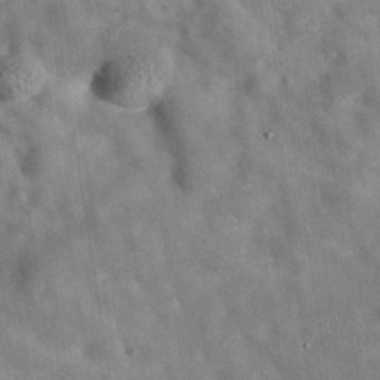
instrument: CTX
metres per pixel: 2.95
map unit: eAb
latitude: 35.0269
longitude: 110.5384
